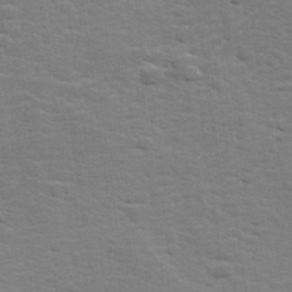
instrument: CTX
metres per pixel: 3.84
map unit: lHvf
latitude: 25.5938
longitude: 143.5777
